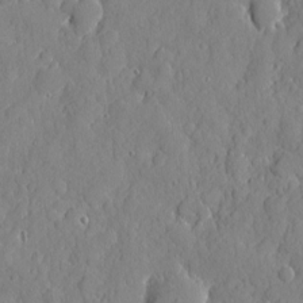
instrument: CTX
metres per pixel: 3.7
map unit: eHh
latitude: 6.4979
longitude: -75.3482
